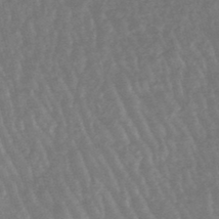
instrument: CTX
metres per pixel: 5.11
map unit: lHb
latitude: -48.3496
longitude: 82.9164
